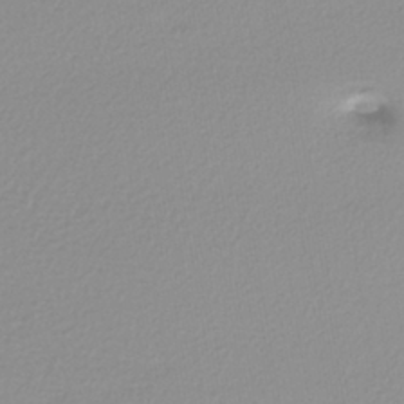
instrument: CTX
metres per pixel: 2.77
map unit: lHb
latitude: -41.2187
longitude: 71.4455
